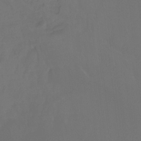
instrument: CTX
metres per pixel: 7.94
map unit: Ht
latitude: -10.2740
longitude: -46.4601
